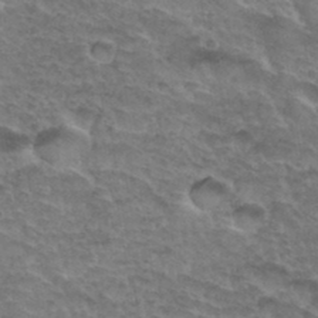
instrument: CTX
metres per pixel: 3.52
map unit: Hto
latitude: 35.3103
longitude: -45.5371
